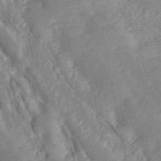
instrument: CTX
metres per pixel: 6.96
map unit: ANa
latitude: 45.5371
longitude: 24.5763
